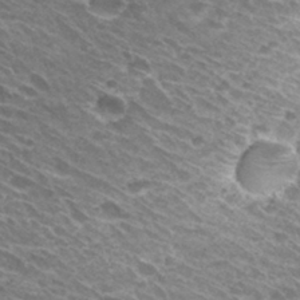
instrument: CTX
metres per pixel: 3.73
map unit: Hto
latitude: 31.0459
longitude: -43.7072
